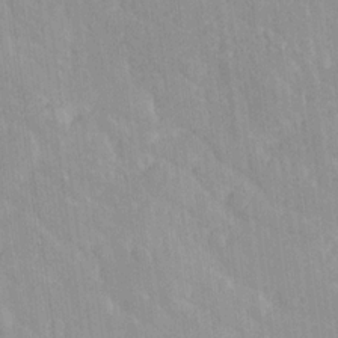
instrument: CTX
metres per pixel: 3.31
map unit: Ave
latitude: 19.8772
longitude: -136.5924
